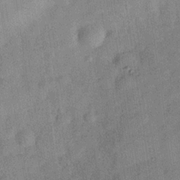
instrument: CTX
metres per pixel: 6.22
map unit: Hve
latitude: -31.2187
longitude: 91.8045
